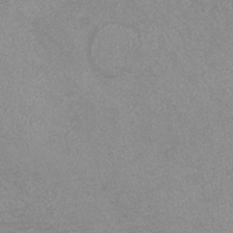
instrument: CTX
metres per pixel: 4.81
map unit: eHh
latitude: -7.1809
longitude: -77.4426
